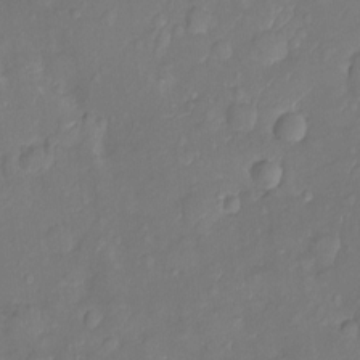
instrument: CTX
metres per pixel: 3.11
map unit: Ht
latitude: -10.5952
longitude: -23.3859
